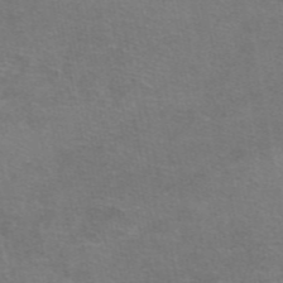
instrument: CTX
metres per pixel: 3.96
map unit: eAb
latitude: 47.7450
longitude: 105.9745
